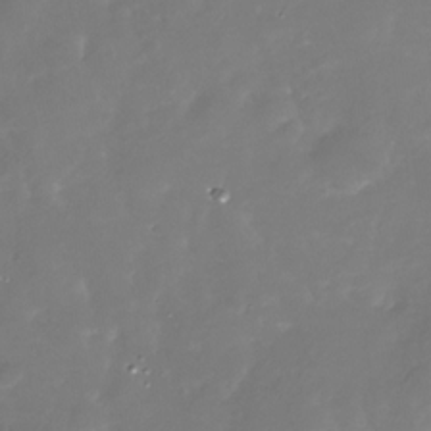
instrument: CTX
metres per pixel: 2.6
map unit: Nhu
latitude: -29.2565
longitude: -77.2159
